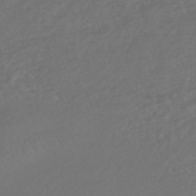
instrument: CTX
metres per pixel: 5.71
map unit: HNhu
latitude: -47.5966
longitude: 97.5021
